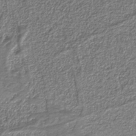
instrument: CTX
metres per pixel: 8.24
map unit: eAb
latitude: -39.1809
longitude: 51.6911
